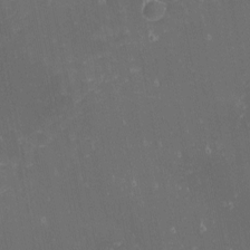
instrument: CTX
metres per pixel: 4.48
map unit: eHh
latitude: -1.8801
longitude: -81.1592
